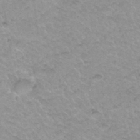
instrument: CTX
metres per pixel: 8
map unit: Hto
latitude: 34.8002
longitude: -48.6113
